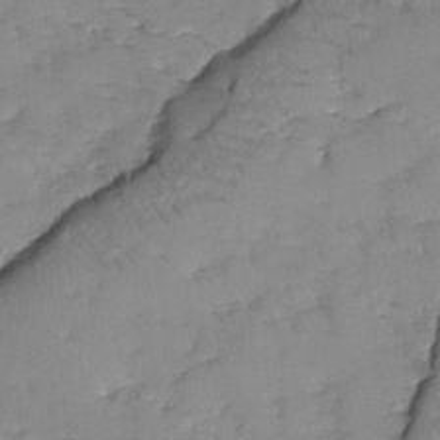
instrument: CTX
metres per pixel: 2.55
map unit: Ave
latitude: -9.4265
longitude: -117.1403
